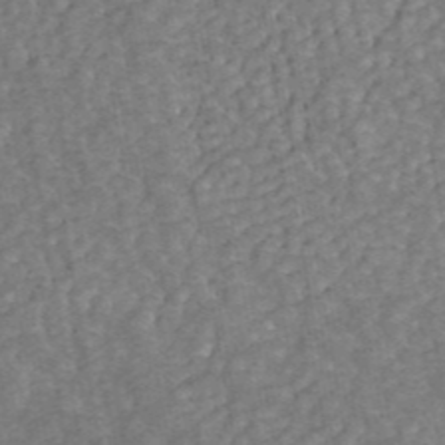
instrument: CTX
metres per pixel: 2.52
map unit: ANa
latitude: 43.1403
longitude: 16.5385
